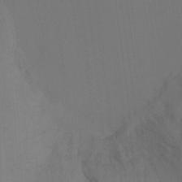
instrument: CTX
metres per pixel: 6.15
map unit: Ht
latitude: -9.0108
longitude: -31.0648
